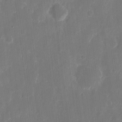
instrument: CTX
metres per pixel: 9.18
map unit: eHh
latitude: 12.9136
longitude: -72.6869
